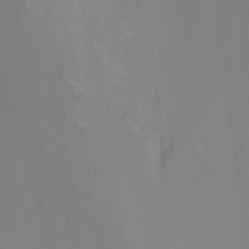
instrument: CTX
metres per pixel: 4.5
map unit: Nhu
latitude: -11.9178
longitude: -48.7813
